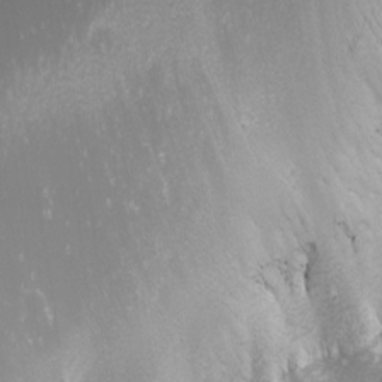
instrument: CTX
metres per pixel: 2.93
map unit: Nhu
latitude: -1.0487
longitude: -80.0633
